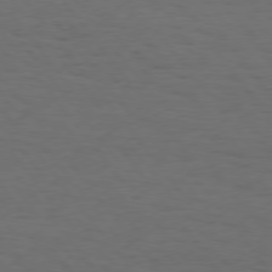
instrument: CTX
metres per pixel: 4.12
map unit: Hpe
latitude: 75.4426
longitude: -131.1970
